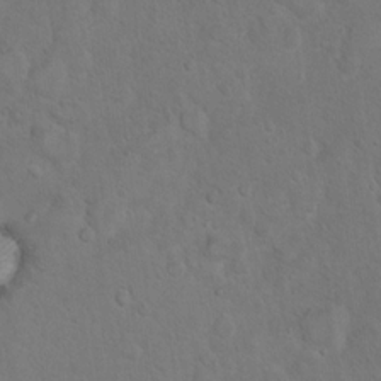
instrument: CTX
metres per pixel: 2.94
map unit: Hto
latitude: 10.5357
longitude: -35.8961
